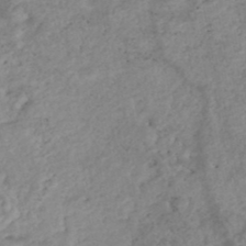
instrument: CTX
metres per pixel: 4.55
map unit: Nhe
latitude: -48.1039
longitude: -173.3292
